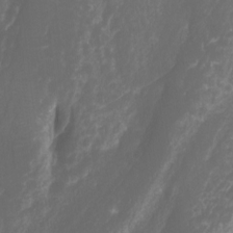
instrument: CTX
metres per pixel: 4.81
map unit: Ht
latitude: -4.3495
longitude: -62.2712
